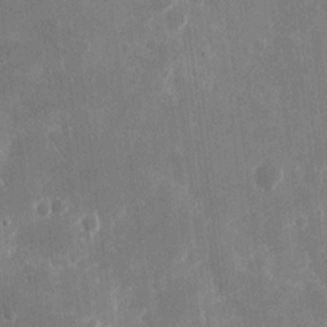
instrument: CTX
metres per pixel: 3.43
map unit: eHh
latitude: 11.0459
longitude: -71.4048
